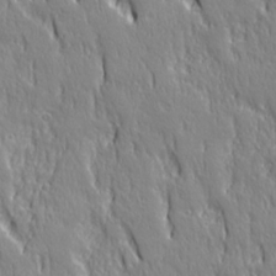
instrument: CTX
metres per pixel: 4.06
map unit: Ave
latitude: 22.1578
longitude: -135.3103
